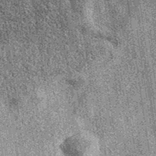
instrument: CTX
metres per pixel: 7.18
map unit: eAb
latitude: 37.9528
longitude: 107.8233
